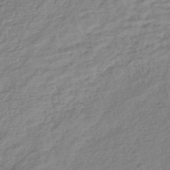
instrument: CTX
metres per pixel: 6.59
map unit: lHb
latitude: -40.1039
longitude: 71.5777
